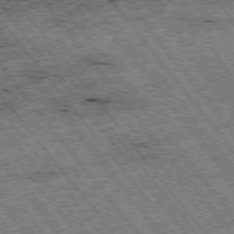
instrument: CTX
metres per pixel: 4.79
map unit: Hpe
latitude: -75.8801
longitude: -20.8758
